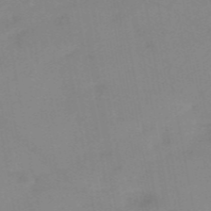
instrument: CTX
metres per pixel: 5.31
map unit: HNb
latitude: -53.8989
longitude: -48.6679
